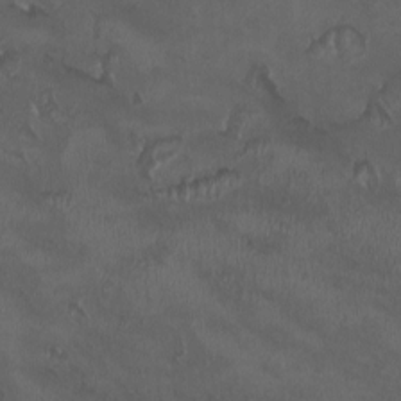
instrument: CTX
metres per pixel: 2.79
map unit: HNhu
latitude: 1.8394
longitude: -3.9528
